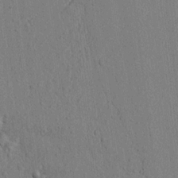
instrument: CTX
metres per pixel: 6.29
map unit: lAvf
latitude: 6.5546
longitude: 167.7667
